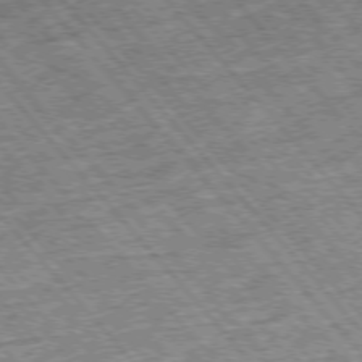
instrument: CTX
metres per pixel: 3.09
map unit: Hpe
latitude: -76.2550
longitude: -21.1781
